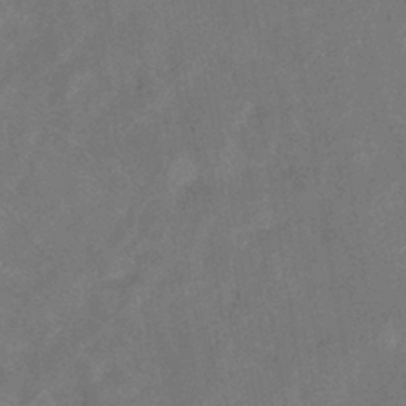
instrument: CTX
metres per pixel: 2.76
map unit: eHb
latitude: -38.6897
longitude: 77.2565
